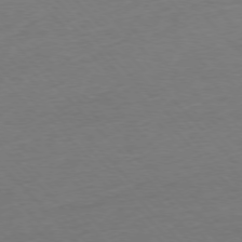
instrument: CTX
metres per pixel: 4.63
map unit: Ap
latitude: -76.4818
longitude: -94.8569
